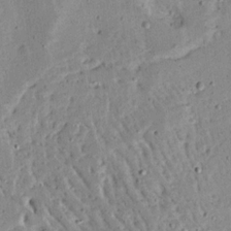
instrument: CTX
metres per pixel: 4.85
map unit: Ave
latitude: 13.8206
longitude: -138.8191
